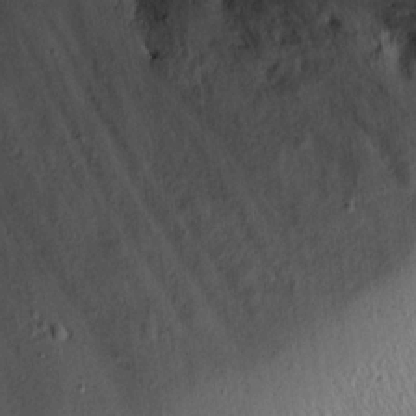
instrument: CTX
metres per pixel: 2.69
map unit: eHh
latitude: 17.8394
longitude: -73.1970
